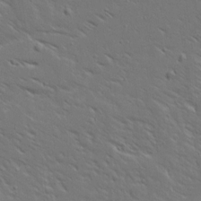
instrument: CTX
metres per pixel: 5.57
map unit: Ave
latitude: 14.7247
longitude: -139.5182
